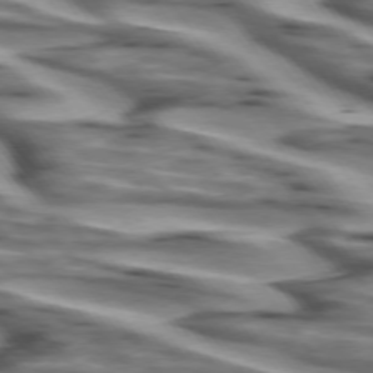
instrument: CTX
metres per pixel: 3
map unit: lApd
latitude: 74.4223
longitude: -58.1200
